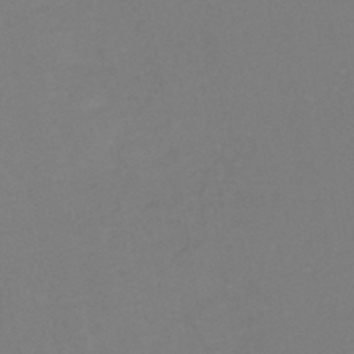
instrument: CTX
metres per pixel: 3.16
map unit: eHh
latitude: -45.9556
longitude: -29.1403
